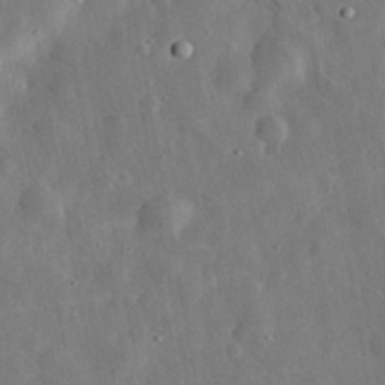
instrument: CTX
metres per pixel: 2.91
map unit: eHh
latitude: 31.9528
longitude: -77.3292
